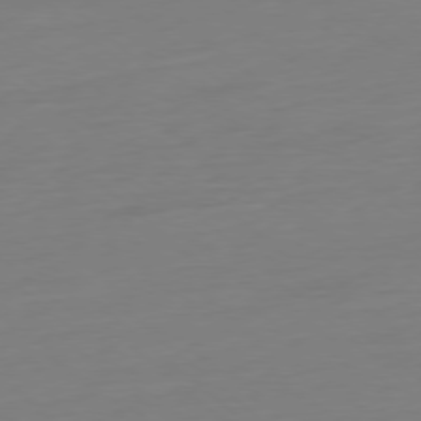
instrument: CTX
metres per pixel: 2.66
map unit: Ap
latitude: -78.3117
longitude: -77.3481
